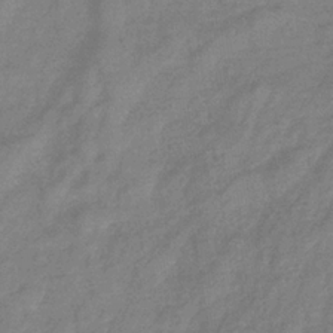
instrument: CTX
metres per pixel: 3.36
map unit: eHb
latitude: -33.4644
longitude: 75.1054
